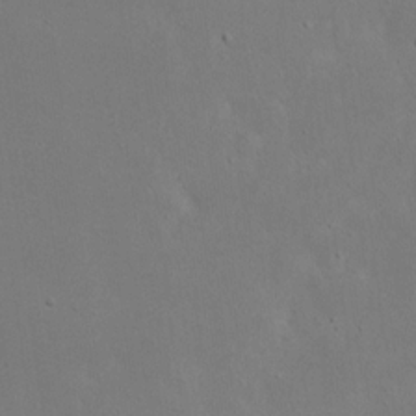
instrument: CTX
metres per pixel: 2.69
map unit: eHh
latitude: 19.7638
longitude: -71.8583
